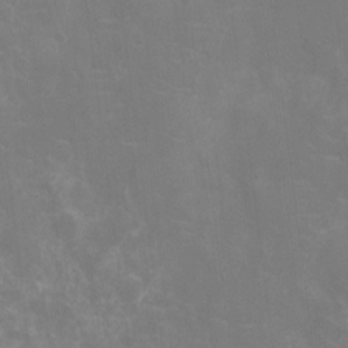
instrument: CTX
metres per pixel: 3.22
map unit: Ht
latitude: -10.8975
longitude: -24.1011
